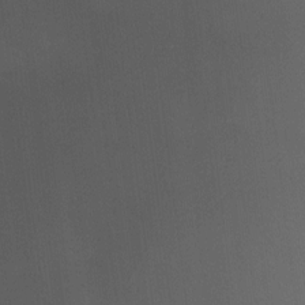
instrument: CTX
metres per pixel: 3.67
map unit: HNhu
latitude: 5.4426
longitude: 8.6896
